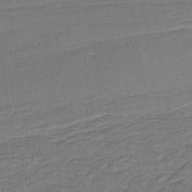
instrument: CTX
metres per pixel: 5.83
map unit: lHb
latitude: -38.2173
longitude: 57.1809
